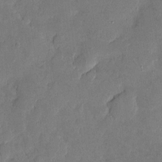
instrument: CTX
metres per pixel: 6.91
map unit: eHh
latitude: 4.0822
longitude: -71.1592
